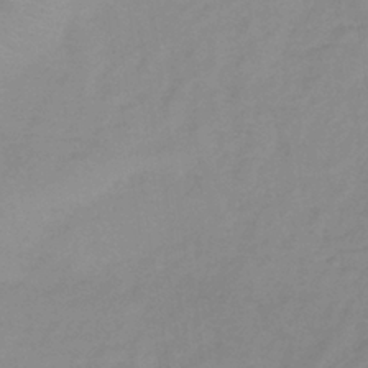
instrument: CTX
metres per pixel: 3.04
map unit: lHb
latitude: -37.7855
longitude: 73.4265
